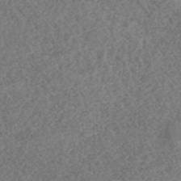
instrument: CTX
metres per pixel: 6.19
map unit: HNhu
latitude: -46.4818
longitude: 29.4266
